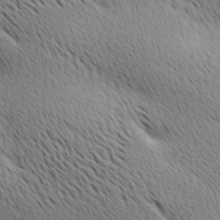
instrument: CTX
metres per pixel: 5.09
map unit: Ave
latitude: 11.0081
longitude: -107.5749
